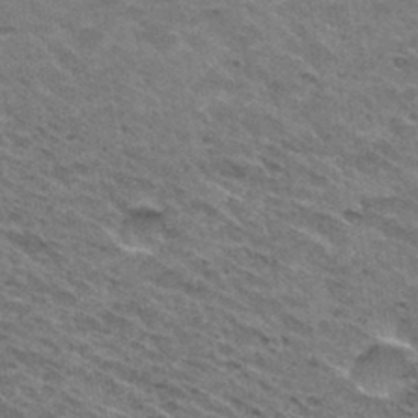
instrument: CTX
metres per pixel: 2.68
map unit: Hto
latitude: 31.3293
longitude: -46.8191
